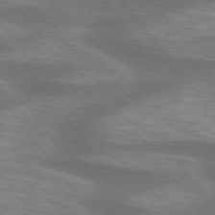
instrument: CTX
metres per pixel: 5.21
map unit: lApd
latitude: 75.4993
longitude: -57.3859
